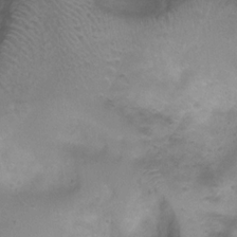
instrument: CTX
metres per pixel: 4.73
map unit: Ht
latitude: 4.3845
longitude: -20.2522
